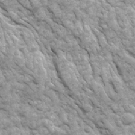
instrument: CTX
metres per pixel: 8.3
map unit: Ave
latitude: 16.8947
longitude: -132.0822
